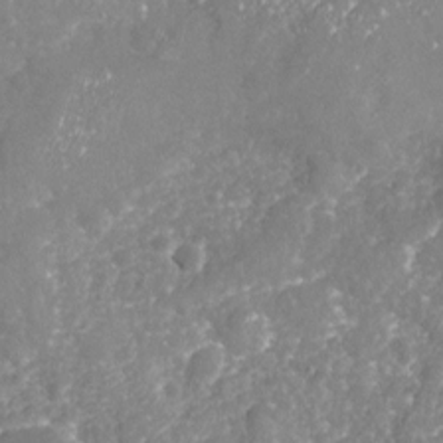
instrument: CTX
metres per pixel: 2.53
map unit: Nhu
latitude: -18.6896
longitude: -57.8772
